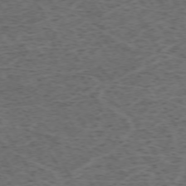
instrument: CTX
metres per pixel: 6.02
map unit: Hpe
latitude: -72.7463
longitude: 8.1606
